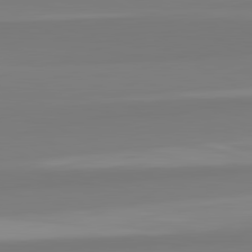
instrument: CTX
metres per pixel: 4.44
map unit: lApd
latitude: 82.5167
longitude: 175.9367
